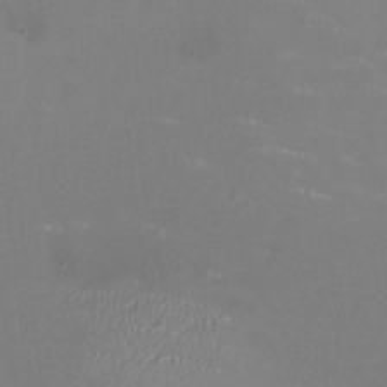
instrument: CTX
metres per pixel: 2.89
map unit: HNhu
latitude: -0.0661
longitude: -2.6301
